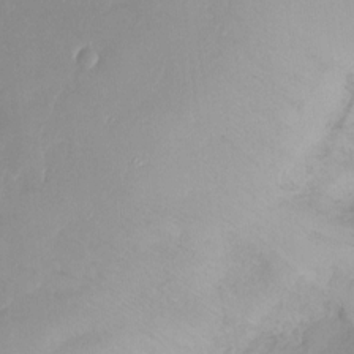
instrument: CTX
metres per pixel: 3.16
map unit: Ht
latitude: -14.2362
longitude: -50.8380
